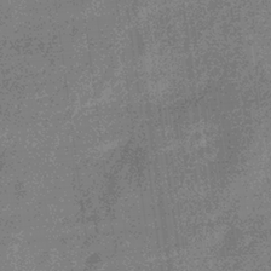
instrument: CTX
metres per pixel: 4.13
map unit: eHb
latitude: -32.3684
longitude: 75.2943
